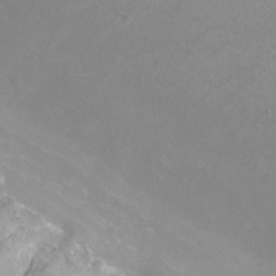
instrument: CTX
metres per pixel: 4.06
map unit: Nhu
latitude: -7.3698
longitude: -76.1955
